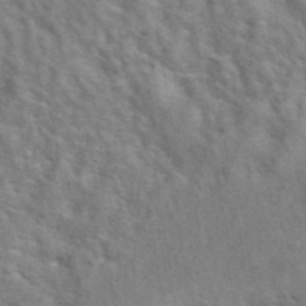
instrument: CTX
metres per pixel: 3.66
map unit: eAb
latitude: 41.2159
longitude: 106.6708
